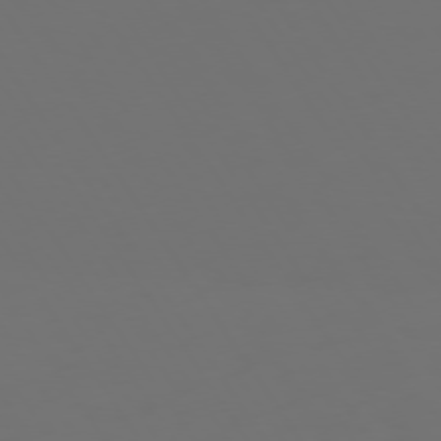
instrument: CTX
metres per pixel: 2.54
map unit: Hpe
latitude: 73.6316
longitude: -127.3671
